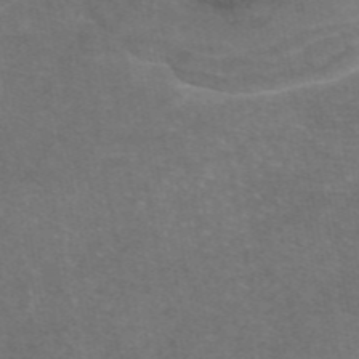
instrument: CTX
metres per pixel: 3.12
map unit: eAb
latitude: 46.7436
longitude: 106.3496
